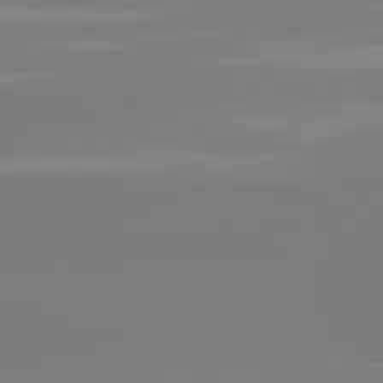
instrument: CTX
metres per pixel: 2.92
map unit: lApd
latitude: 81.5749
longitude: -159.0648
